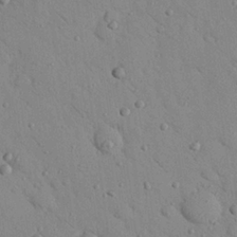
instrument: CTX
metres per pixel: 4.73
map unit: Nhu
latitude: 23.4993
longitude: -75.1781
